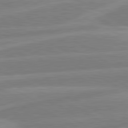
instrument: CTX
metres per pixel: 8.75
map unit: lApd
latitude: 80.8947
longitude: -169.0648
